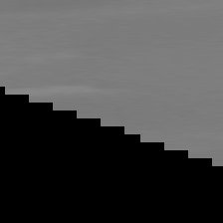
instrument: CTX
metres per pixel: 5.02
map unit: lApd
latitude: 81.6694
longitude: -163.6505
